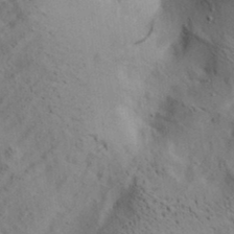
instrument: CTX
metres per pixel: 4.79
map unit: lAa
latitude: 20.1200
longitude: -140.2144
